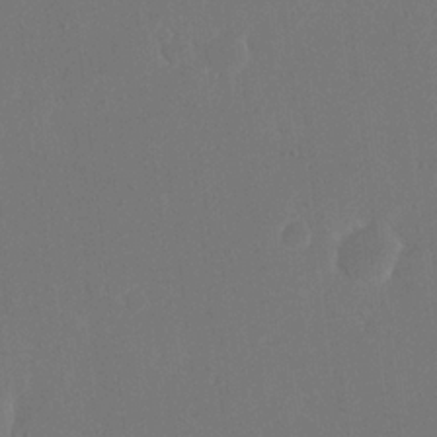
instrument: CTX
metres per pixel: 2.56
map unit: eHh
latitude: 19.2537
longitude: -67.9528
